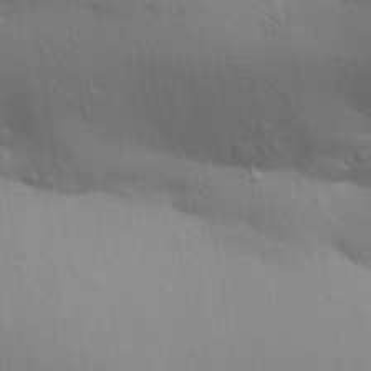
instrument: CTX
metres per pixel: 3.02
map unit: Aa
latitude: 31.7072
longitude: -146.3657
